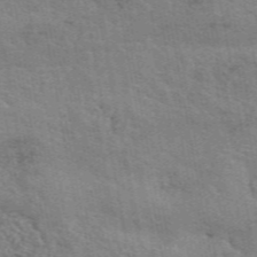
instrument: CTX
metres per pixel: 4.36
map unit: ANa
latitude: 49.9528
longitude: -80.4034
